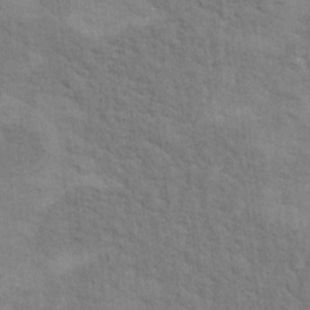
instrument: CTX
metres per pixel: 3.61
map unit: Hto
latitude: 15.1970
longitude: -38.0444
